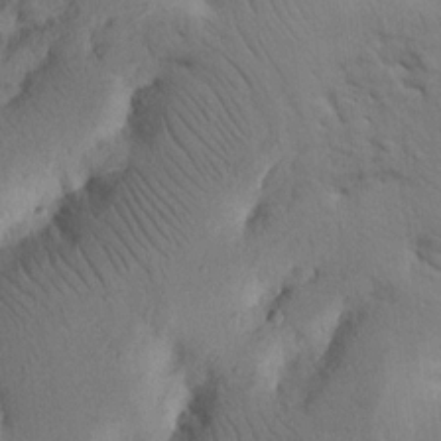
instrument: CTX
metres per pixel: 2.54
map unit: Nhu
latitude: 16.3467
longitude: -75.1781
